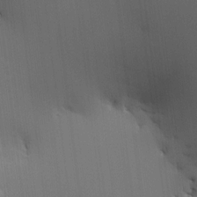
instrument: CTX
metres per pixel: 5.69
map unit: HNhu
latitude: 13.2348
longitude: 11.6344
